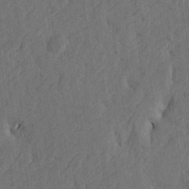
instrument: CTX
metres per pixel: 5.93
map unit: Htu
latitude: -5.2187
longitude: -177.4048
